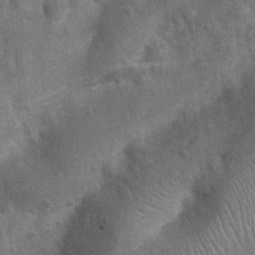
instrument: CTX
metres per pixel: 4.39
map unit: Nhu
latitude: 6.9703
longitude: -22.9514
